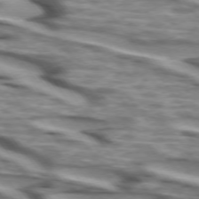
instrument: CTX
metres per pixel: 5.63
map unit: lApd
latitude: 74.4412
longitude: -58.4979
